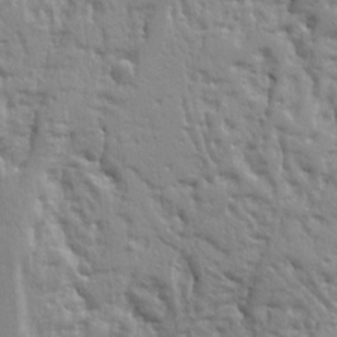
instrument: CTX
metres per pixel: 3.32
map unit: Ht
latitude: 9.9339
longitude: -77.3481
